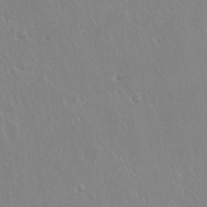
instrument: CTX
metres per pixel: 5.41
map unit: Hto
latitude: 18.1389
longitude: -57.9339
